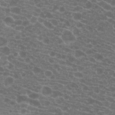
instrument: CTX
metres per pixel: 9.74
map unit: Hto
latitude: 20.1578
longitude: -40.2900
